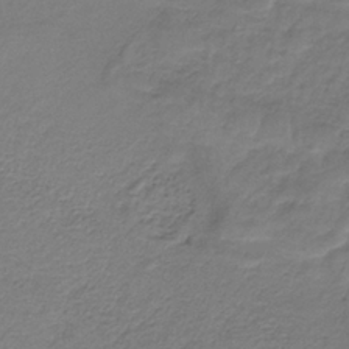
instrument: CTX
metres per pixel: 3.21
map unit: HNb
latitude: -34.0283
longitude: 60.7463
